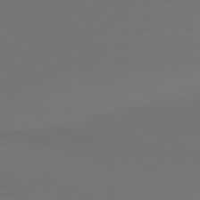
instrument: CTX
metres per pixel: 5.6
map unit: lApd
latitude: 80.9703
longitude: 154.3118
